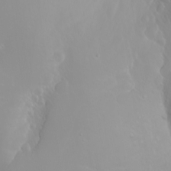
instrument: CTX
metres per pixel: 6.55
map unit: Nhu
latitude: -6.6329
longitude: -88.4601
